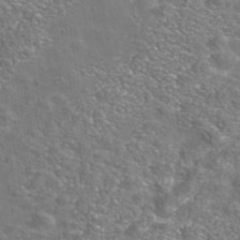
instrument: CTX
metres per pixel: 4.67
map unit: Nhe
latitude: -41.4076
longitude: -100.0444
